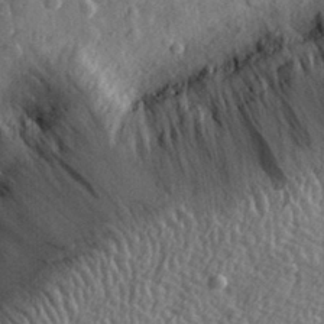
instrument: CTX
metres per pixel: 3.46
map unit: eHh
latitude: 34.3089
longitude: -80.2900
